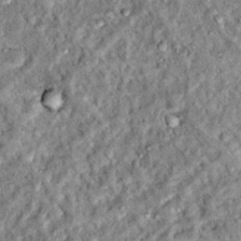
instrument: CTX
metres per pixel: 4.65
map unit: Hto
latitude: 14.8380
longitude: -35.5182
